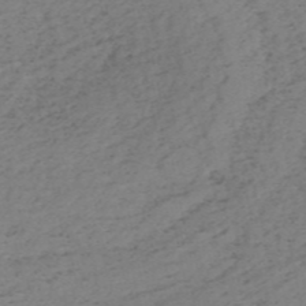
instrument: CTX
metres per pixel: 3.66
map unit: HNb
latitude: -54.8786
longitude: -43.8394
